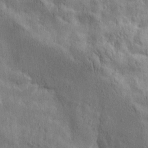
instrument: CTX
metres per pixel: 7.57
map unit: Htu
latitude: 0.8947
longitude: -175.8394
